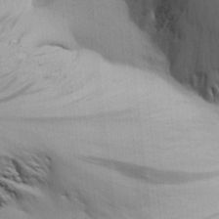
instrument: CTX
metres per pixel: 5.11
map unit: Aa
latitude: 26.3845
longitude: -143.2915
